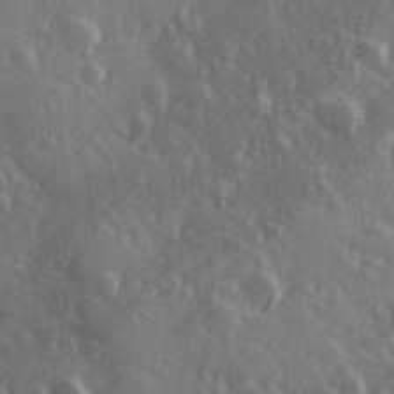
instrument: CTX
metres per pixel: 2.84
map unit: Hve
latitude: 26.5546
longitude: 146.9730
